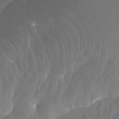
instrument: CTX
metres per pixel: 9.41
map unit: Ht
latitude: -2.0472
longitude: -17.8017
